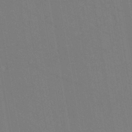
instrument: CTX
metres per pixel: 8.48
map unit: eHh
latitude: -42.9541
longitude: -32.2523
